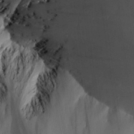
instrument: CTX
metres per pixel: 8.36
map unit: Aa
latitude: 26.6302
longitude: -136.4034
